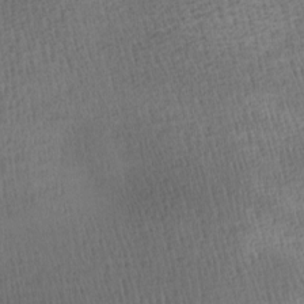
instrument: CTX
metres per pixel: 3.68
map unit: lAa
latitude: -8.8408
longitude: -125.1214
